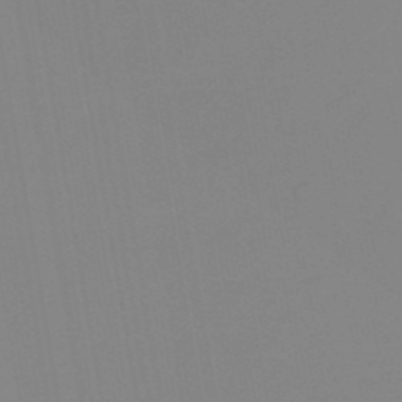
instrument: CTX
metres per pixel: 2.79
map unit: eHb
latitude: -49.9745
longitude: 73.8044
